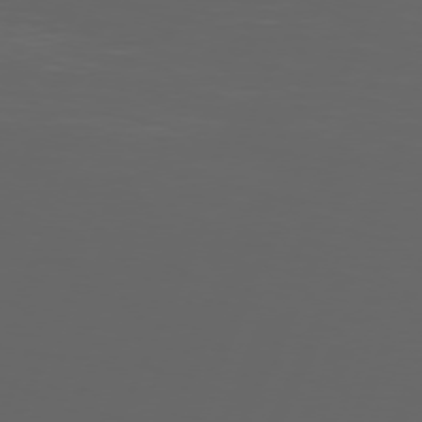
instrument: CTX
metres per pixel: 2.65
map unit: Hpe
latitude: 73.9906
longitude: -127.0081
